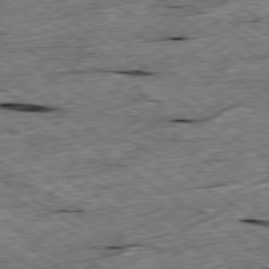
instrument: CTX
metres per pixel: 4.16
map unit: Ap
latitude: -79.5210
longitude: -87.1403
